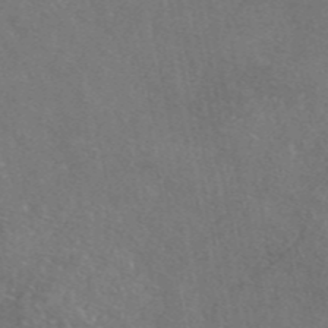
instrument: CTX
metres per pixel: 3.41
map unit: eAb
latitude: 47.3104
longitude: 110.7463
